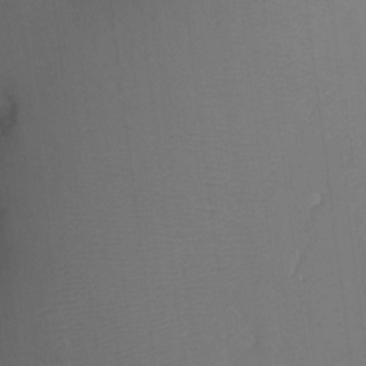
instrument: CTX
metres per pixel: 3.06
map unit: eHh
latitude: 5.3293
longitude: -68.5546
